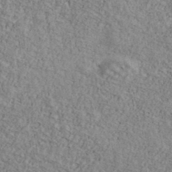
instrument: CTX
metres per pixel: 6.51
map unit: Ave
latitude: 40.7813
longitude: -111.1970
